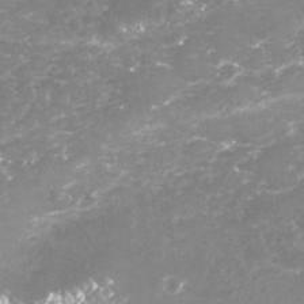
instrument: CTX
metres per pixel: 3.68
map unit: Nhu
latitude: -18.5385
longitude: -57.5938
